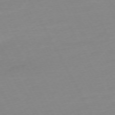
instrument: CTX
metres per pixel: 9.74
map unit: Ap
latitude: -73.3509
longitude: -69.2915
